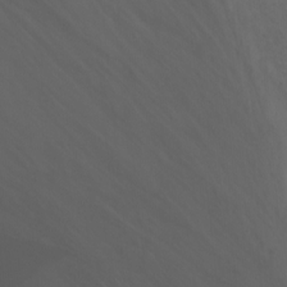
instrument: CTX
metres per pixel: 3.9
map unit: Nhu
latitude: -11.7289
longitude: -64.9703
